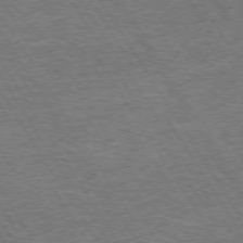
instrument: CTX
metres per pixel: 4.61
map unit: Hpe
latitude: 73.6316
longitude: -139.9906
